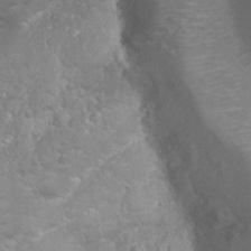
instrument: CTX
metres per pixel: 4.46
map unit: Nhu
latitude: 24.3089
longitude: -59.8017
